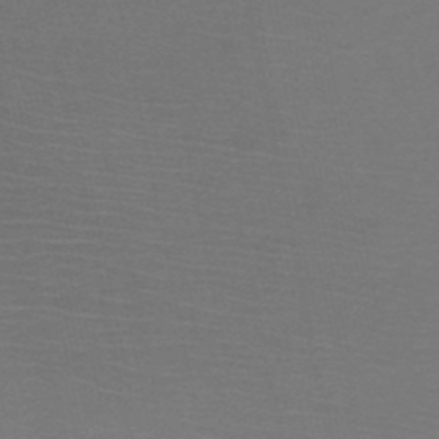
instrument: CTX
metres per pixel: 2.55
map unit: HNb
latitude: -50.4251
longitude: -43.8017
